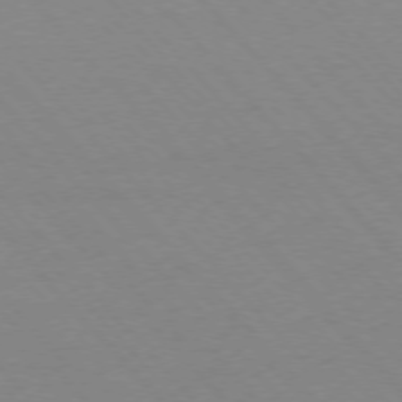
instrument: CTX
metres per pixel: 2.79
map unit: Ap
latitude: -76.4062
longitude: -86.3656
